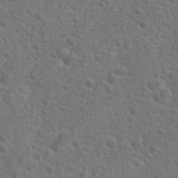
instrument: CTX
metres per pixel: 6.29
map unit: Hto
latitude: 19.5560
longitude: -42.5924
